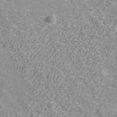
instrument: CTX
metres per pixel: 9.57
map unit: ANa
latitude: 42.6868
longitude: 26.9163
